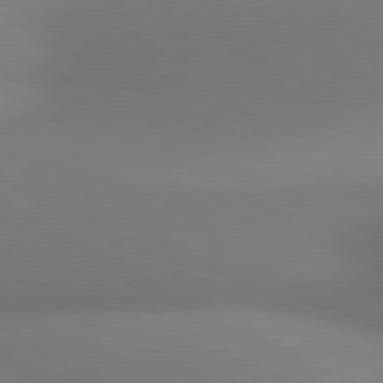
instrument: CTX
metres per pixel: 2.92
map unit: lApd
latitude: 80.6679
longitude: 129.4832
